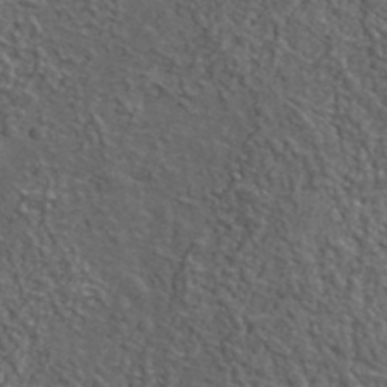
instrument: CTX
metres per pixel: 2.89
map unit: lHvf
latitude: 38.6868
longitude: -87.4426
